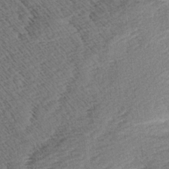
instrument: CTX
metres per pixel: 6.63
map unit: Aa
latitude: 8.3278
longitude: -141.2348
